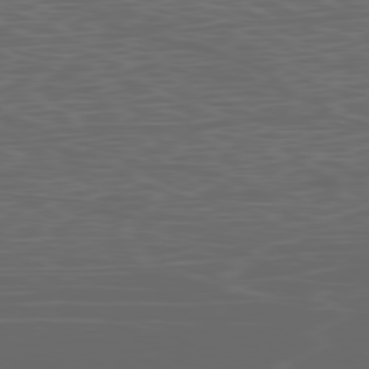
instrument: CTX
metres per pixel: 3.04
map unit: Ap
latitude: -80.0661
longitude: -71.1403
